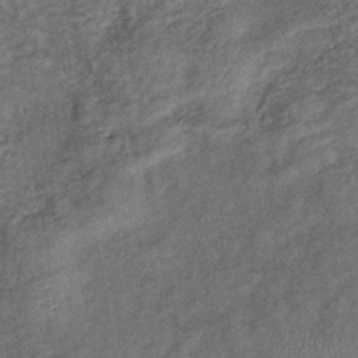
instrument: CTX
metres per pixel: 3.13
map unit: eHb
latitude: -39.5021
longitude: 77.7667
